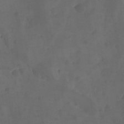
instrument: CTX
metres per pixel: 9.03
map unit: Ave
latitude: 12.1767
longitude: -105.5371
